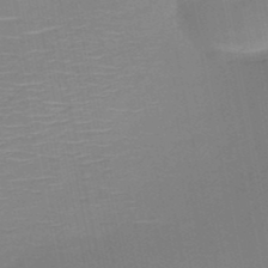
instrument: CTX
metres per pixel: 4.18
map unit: HNb
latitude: -50.9731
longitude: -45.6505
